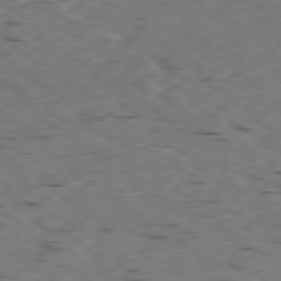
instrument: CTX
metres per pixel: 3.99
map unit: Ap
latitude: -78.3873
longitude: -74.1767
